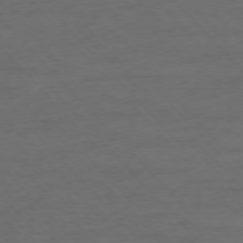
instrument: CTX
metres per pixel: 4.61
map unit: Ap
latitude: -76.7841
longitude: -83.2159
